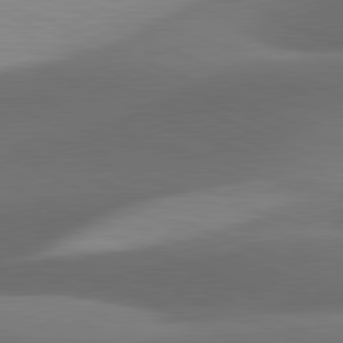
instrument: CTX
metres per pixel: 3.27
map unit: lApd
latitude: 81.4993
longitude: 133.1243
